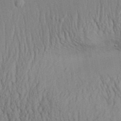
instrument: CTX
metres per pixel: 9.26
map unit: Aa
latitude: 31.5938
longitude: -135.3292
